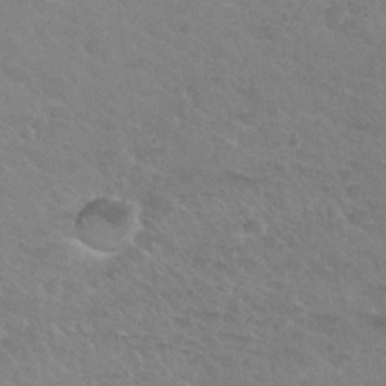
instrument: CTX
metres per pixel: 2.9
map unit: Nhu
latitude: 31.3671
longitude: -50.3656
